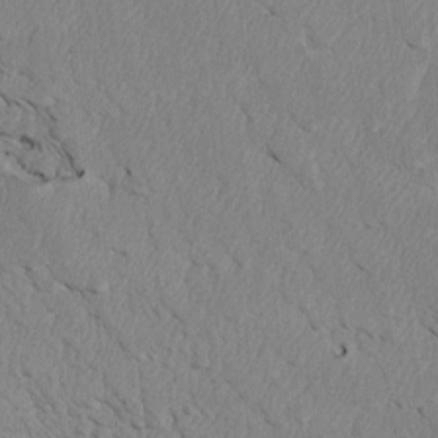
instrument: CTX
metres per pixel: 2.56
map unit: Htu
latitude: 3.3481
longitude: 153.1620
